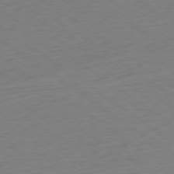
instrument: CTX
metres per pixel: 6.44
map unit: Ap
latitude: -78.8786
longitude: -94.7247
